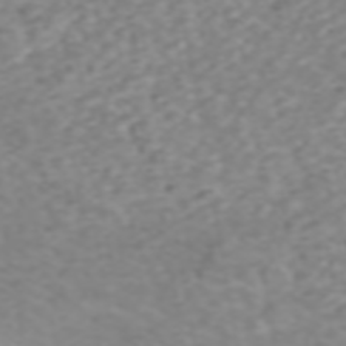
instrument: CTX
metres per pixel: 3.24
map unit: ANa
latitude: 45.3104
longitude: 22.1984
